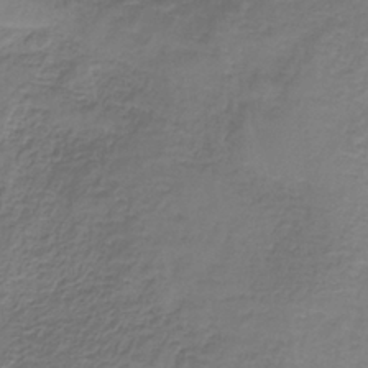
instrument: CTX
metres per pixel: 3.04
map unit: HNb
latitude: -36.2361
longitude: 53.5966
